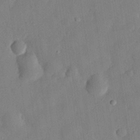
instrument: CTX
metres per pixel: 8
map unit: eHh
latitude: 28.0255
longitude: -77.2915
